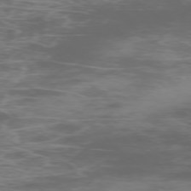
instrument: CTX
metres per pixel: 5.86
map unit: Ap
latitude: -75.8990
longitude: -68.5735
